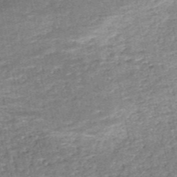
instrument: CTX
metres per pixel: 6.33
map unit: HNb
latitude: -51.2376
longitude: -49.5182
